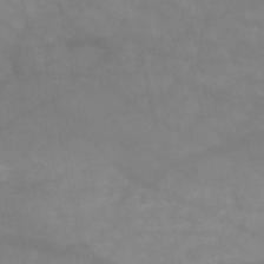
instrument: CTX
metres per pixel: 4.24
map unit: HNb
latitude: -49.1809
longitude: -38.6868
